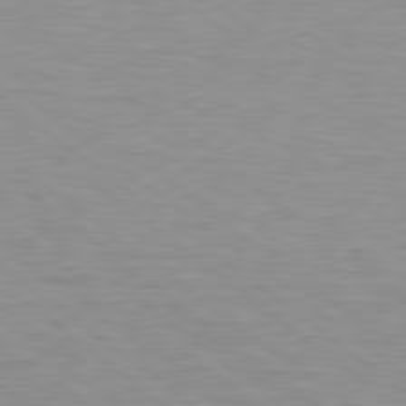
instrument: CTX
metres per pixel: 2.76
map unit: lApd
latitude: 79.2159
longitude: -89.3293
